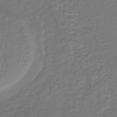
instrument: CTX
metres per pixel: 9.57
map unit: HNhu
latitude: -45.8045
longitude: 96.5196
